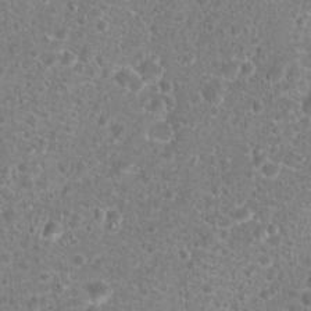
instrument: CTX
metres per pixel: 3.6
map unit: Hto
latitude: 18.4412
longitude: -41.0836
